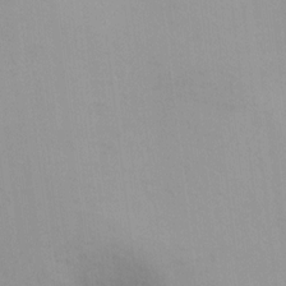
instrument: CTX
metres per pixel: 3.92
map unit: Ht
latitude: 5.6883
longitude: -29.1214
